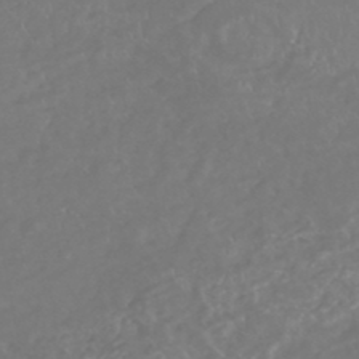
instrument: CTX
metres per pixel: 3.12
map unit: HNhu
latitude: -46.9730
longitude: 29.6155
